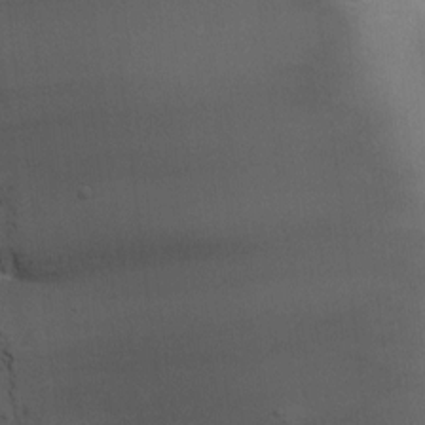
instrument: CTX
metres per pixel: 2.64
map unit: HNhu
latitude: 7.7827
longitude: -0.5734
